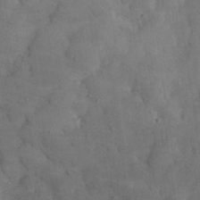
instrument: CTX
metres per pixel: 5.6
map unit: eHh
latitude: 31.6316
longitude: -70.4034
